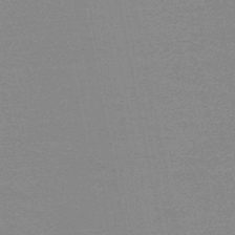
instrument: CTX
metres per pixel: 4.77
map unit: HNb
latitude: -48.7086
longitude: -49.3293
